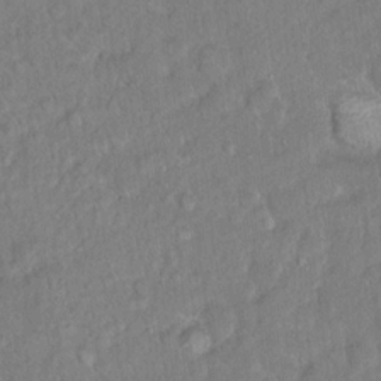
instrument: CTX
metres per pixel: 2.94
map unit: Hto
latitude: 16.5168
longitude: -40.9513
